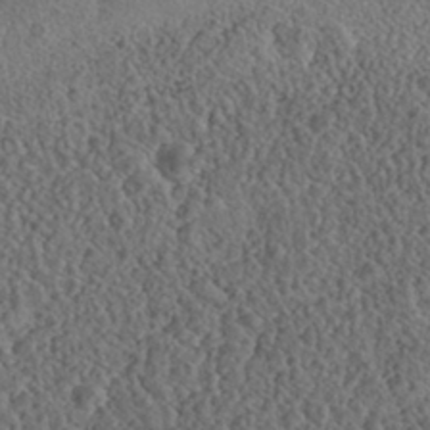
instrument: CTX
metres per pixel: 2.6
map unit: Nhe
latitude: -41.9178
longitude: -111.5938
